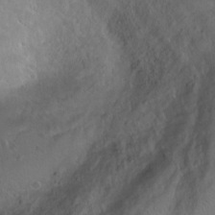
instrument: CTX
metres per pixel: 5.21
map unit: Ht
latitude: 1.0080
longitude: -32.1956
